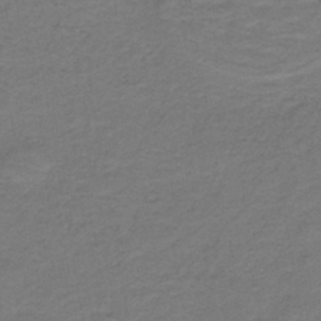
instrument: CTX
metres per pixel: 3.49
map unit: lHb
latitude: -41.8800
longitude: 53.8044
